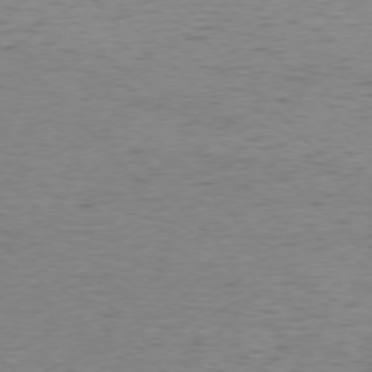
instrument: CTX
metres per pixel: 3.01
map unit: Ap
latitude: -76.0094
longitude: -78.4034
